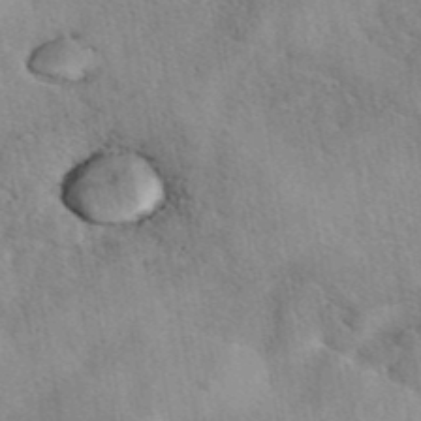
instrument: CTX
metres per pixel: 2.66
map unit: eAb
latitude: 42.0633
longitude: 107.5210
